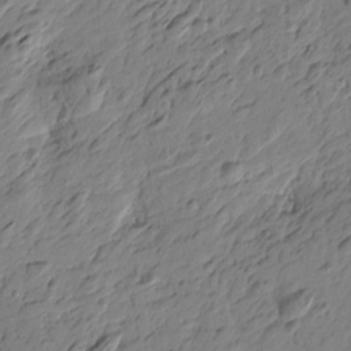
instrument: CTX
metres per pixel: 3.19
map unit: Htu
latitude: -3.6721
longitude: -178.5924
